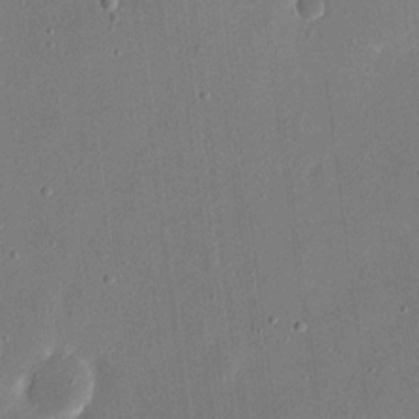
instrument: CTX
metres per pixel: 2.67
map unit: eHh
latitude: 17.1781
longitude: -70.3278
